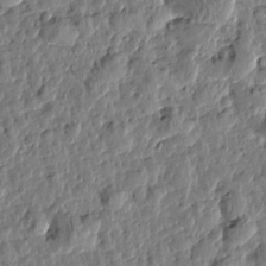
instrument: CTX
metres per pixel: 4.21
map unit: Htu
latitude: 0.8569
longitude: -178.5546
